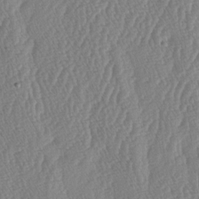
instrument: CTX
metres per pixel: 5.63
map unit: lAa
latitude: -6.1605
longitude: -130.1389
